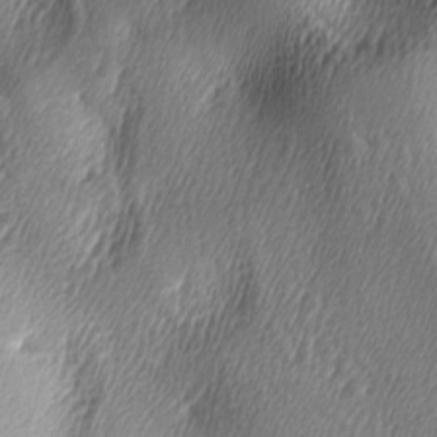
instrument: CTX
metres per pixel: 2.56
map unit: lAa
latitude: -5.4832
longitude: -122.8191
